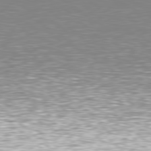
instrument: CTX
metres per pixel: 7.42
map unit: Hpe
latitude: 78.3468
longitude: -148.5546
